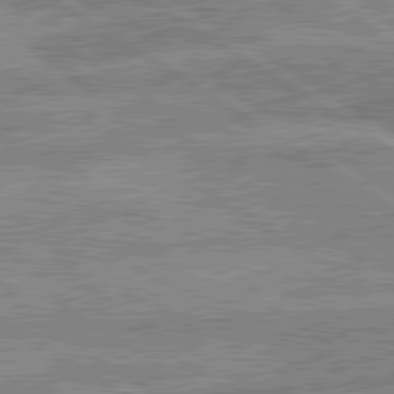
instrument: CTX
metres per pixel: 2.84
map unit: lApd
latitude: 80.2333
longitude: -169.4993
